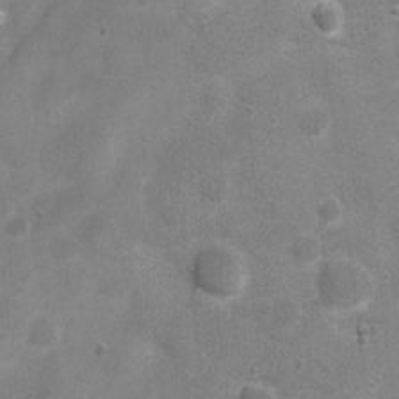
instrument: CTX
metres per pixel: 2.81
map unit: Ht
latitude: 4.4601
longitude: -21.6316
